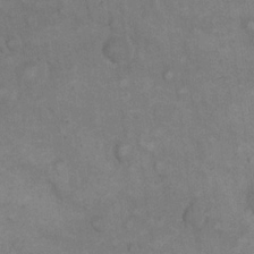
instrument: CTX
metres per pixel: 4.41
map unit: eHh
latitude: 21.6316
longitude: -62.1578
